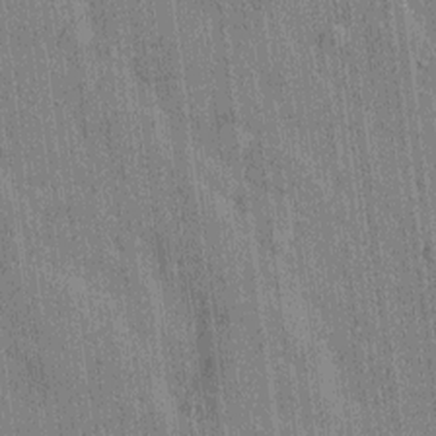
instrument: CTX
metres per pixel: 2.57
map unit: Htu
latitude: -8.2361
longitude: 176.4440
